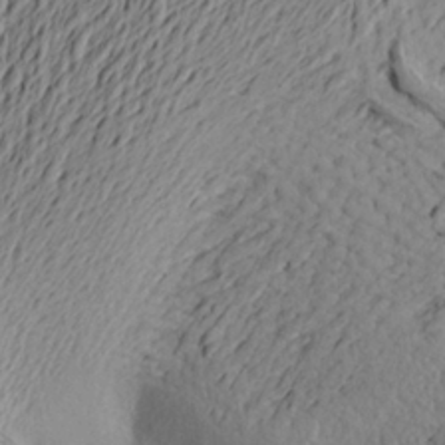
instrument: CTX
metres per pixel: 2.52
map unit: Aa
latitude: 24.0444
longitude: -149.6883
